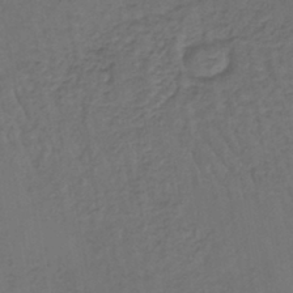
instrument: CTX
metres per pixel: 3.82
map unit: lHb
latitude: -39.6533
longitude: 62.1605
